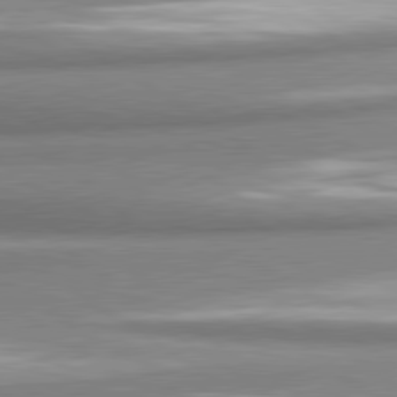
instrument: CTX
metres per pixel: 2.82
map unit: lApd
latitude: 80.8002
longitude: -177.8772
